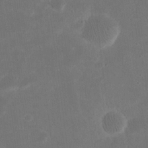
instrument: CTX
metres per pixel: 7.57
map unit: eHh
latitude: 20.3468
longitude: -70.5923
